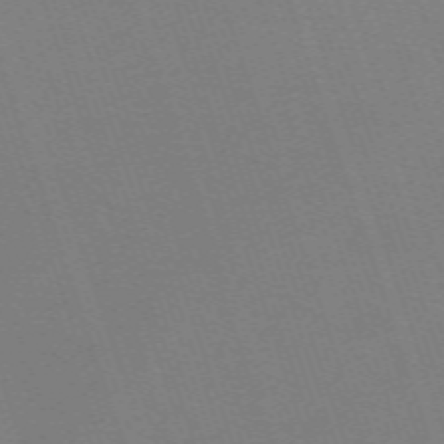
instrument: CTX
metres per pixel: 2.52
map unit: eHh
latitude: -64.7841
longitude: 51.4076
